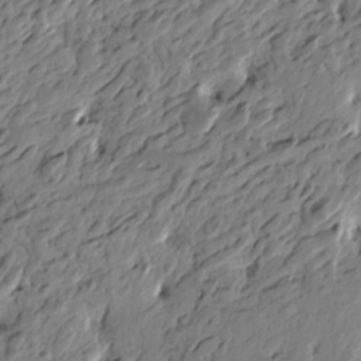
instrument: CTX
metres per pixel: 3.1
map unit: Htu
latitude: -3.8044
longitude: -179.0081
